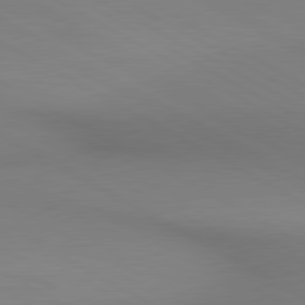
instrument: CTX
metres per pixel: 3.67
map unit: lApd
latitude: 80.5168
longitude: 146.3117
